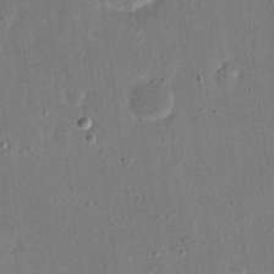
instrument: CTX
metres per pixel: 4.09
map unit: eHh
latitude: 15.8584
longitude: -70.6112
